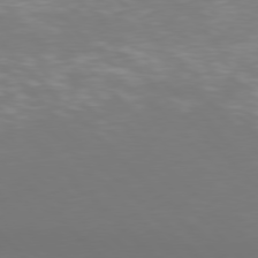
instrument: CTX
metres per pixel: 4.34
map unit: Hpe
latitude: 77.1025
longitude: -169.4049
